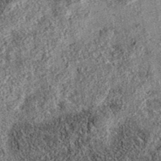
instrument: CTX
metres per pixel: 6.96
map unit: eAb
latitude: 36.0255
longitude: 108.3873
